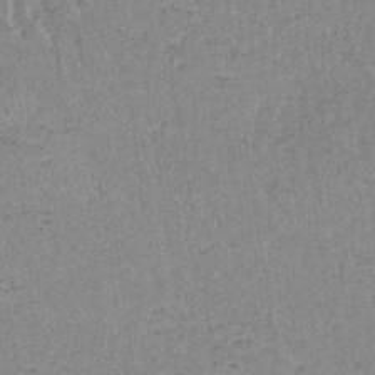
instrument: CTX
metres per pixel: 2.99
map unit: lHb
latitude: -34.8408
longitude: 68.6140
